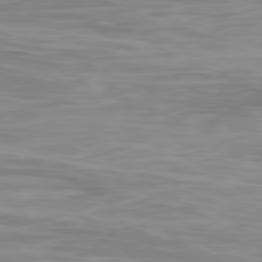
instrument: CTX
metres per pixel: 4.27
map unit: Ap
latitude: -79.1620
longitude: -75.8961
